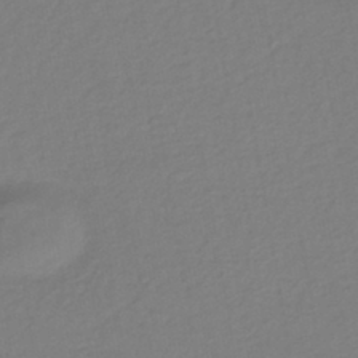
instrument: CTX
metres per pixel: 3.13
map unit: HNhu
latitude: -43.2375
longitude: 97.6722
